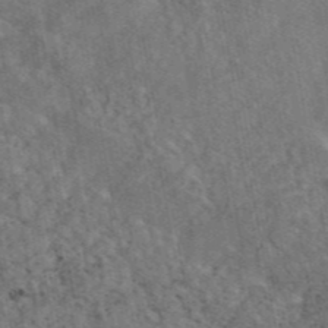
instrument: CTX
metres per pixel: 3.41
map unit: eAb
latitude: 45.4993
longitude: 116.3873
